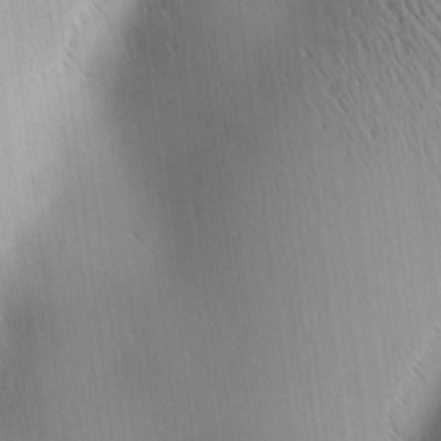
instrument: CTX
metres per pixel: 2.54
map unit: Ave
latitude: 1.9528
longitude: -114.9135
